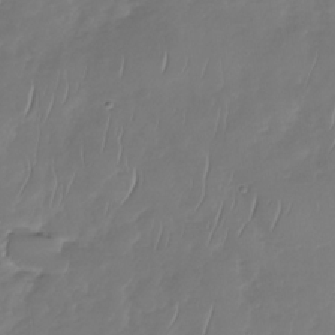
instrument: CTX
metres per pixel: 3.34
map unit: Nhu
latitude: -30.0094
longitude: -59.1025
